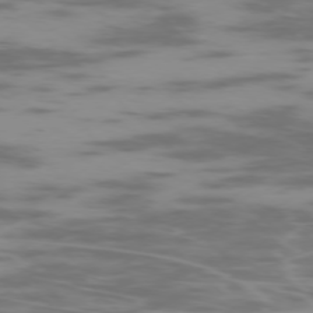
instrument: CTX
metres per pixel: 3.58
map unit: Ap
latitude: -76.7274
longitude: -68.2523
